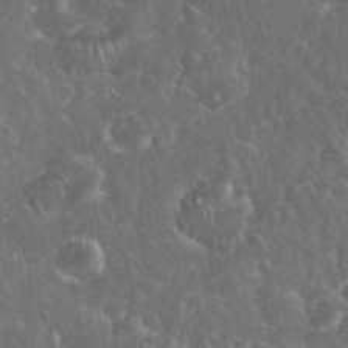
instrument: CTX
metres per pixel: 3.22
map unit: eHh
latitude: 33.4426
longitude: -62.4979
